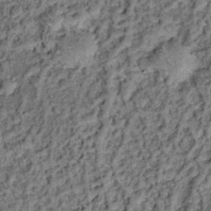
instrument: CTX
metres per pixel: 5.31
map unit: Hto
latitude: 14.7247
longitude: -35.7827
